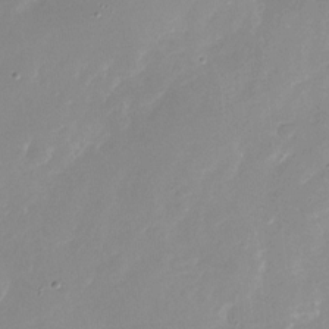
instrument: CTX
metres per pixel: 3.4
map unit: Nhu
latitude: -27.2375
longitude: -74.0255
